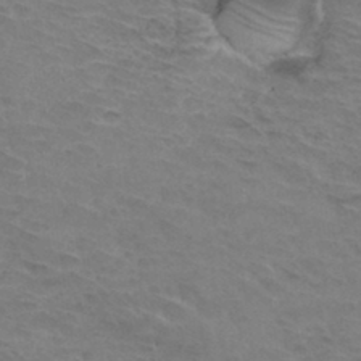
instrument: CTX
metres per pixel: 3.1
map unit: Hto
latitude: 33.1025
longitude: -45.4615
